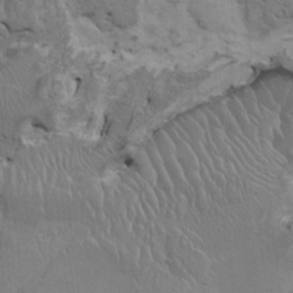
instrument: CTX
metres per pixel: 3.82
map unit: HNhu
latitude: 4.6868
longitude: 7.6344
